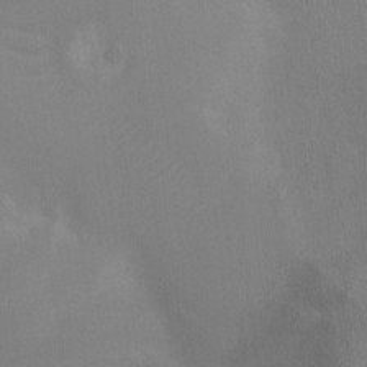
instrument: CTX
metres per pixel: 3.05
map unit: Ht
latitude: -3.5777
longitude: -17.6127
